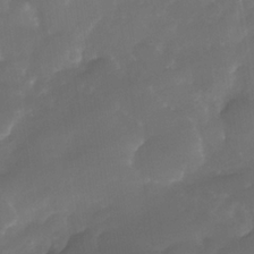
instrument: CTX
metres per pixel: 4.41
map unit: Nhe
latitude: -34.1795
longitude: -145.5182
